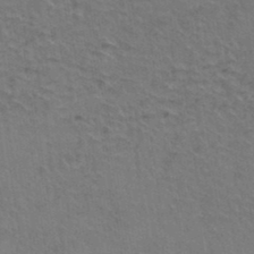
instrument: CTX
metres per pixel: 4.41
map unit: Hto
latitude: 36.7813
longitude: -46.5735
